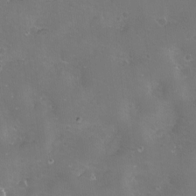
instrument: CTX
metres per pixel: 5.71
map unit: eHh
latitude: -11.5210
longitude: -61.0836
